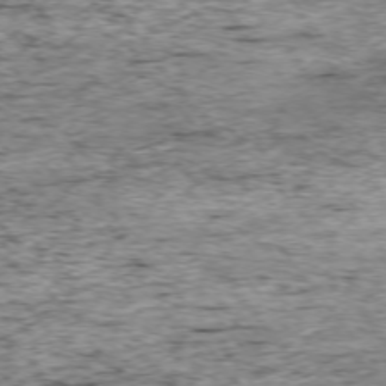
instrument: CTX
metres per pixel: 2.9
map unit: Ap
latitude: -75.0487
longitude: -87.1403
